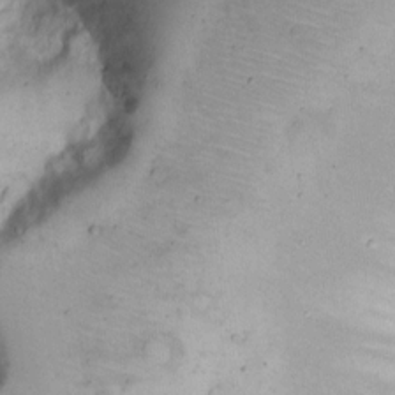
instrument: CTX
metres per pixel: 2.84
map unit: eHh
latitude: 10.2712
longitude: -62.5735
